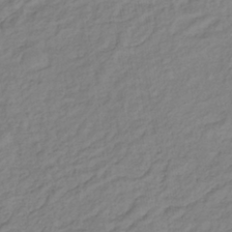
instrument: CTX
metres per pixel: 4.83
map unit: lHb
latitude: -38.5007
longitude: 71.1242
